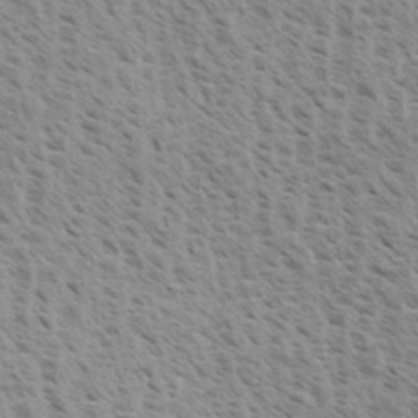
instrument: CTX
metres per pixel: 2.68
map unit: eHh
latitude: 33.7261
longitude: -140.5734
